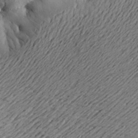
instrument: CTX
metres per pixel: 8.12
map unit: Aa
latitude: 21.2159
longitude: -149.3104
